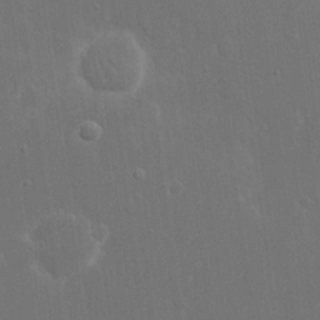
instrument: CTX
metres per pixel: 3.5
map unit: eHh
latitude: 16.3278
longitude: -72.3468
